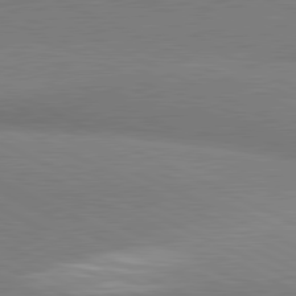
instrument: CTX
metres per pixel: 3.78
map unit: lApd
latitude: 81.4426
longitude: 162.5951
